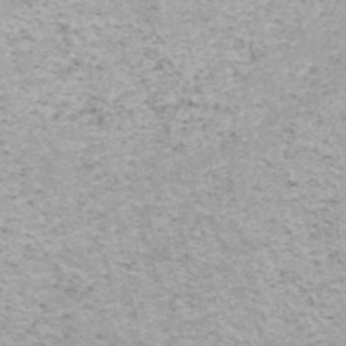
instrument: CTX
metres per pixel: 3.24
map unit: HNhu
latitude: -48.1228
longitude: 100.5006
